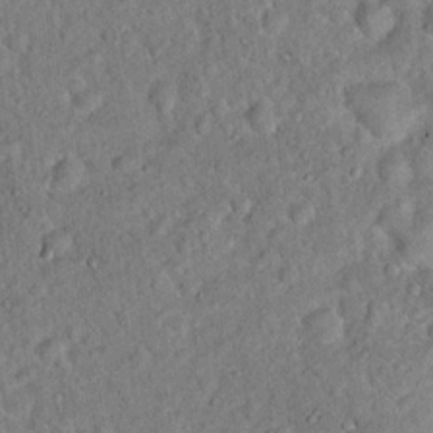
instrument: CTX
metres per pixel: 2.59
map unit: Hto
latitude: 17.4426
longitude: -52.5357
